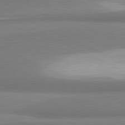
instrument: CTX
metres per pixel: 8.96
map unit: lApd
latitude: 81.1214
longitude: 166.8975
